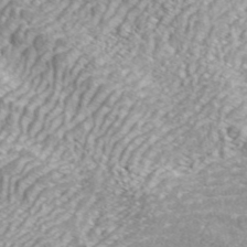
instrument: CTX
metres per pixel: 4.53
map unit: ANa
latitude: 44.2145
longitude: 38.1605
